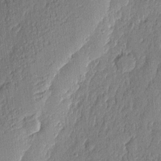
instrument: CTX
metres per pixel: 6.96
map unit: eHh
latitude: 4.1956
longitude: -76.4223
